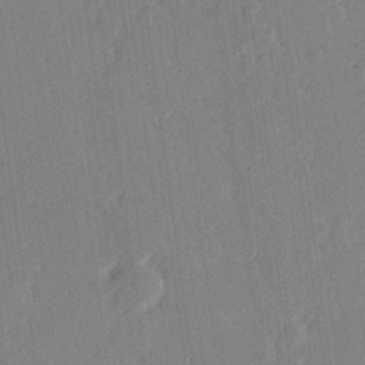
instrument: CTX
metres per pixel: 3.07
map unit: Hve
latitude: 26.9514
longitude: 145.3888
